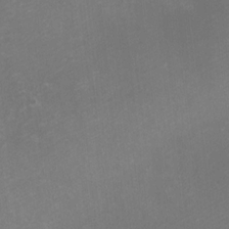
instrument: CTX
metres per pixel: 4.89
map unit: eHh
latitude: -0.9164
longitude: -78.7435
